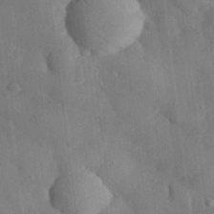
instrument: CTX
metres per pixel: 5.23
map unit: eHh
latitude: 30.6491
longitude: -76.9324
